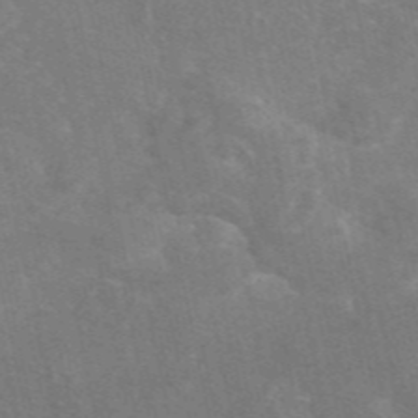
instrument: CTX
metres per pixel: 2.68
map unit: eAb
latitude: 46.9325
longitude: 115.7477
